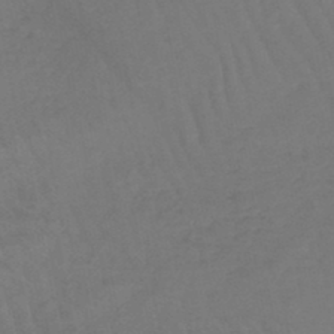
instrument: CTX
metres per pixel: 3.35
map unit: lHb
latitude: -45.5399
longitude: 77.4076
